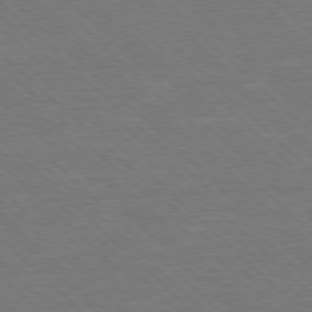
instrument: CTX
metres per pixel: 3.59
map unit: Ap
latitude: -78.3873
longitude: -62.5168
